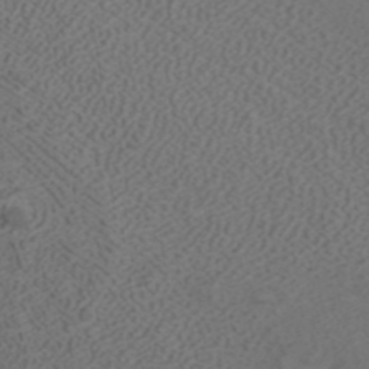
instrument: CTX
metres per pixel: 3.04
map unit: ANa
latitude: 41.5938
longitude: 27.5966
